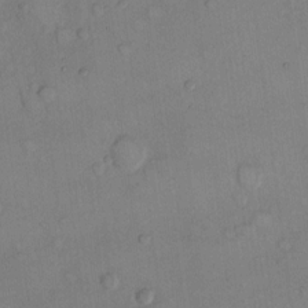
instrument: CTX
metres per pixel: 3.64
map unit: Hto
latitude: 11.3671
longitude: -58.7435
